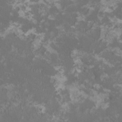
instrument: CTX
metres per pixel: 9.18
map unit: HNhu
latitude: 1.1970
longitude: -2.1011
